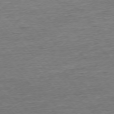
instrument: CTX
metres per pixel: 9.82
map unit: Ap
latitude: -75.5211
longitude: -93.1214
